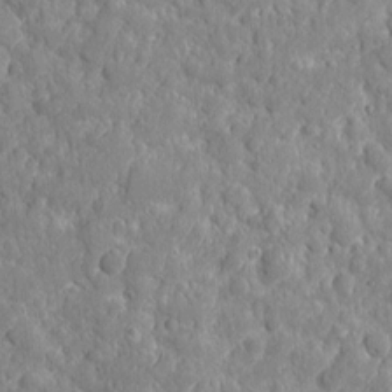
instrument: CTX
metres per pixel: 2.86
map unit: eHh
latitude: 7.5938
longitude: -74.8758
